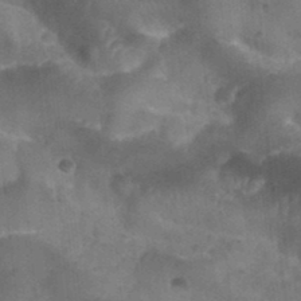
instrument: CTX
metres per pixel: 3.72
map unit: Nhu
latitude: 28.1389
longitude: -55.1781
